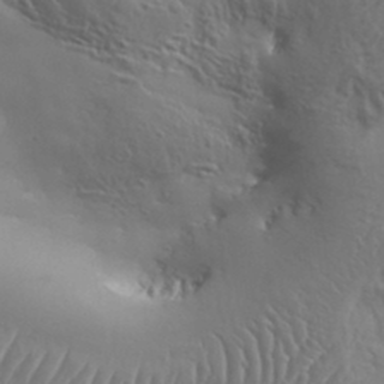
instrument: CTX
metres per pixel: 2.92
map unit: Aa
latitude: 34.0822
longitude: -134.5168
